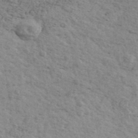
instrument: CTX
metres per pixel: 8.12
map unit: Ave
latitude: 41.5749
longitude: -109.2914
